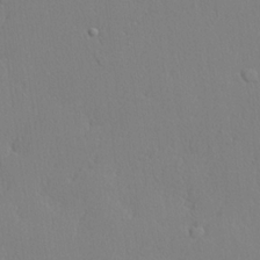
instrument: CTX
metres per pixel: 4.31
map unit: lHvf
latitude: 21.4616
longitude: 141.9745
